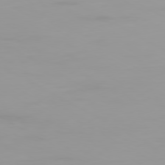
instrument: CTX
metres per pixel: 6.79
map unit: Ap
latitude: -79.9745
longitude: -76.8947
